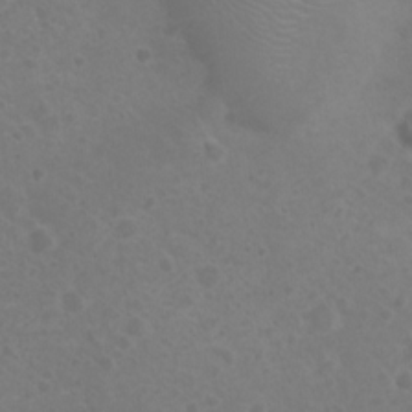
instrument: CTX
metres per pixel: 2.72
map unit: Nhu
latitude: 2.2711
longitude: -14.7436
